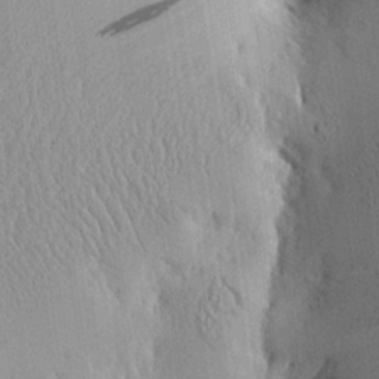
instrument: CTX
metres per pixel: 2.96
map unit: eHh
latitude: -3.4076
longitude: 15.4833
